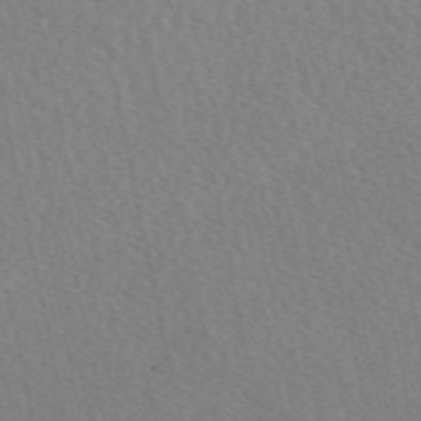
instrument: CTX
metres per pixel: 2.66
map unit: eAb
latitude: 51.1592
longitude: 109.1431
